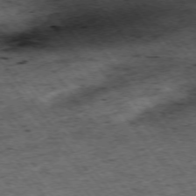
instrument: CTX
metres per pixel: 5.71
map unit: Hpe
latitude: -75.1620
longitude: 4.4251
